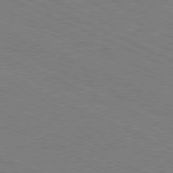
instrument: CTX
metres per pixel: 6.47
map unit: Ap
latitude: -80.7463
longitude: -74.9703
